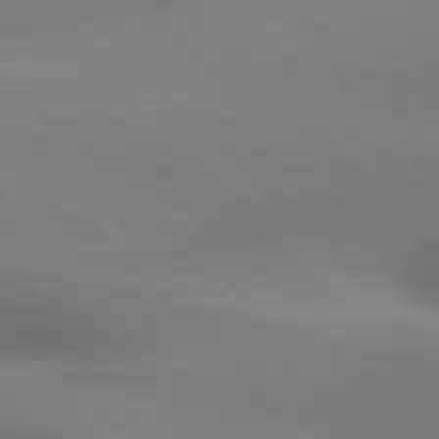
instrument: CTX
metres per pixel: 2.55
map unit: lApd
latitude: 75.8961
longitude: -61.2159
